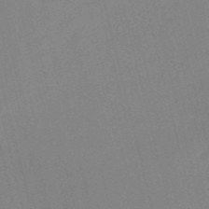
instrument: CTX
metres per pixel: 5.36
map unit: HNb
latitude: -52.1039
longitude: -47.1592
